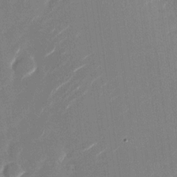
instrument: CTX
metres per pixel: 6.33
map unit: Nhu
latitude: -28.6330
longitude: -75.0647
